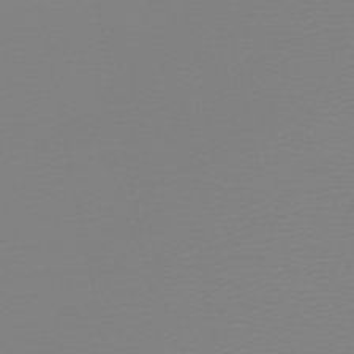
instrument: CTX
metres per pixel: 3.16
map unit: HNb
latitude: -45.5588
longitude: 56.0850
